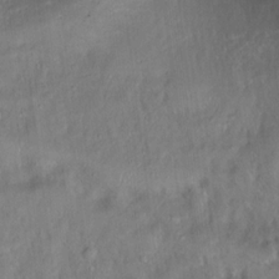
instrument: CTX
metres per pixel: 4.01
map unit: Ht
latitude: 15.4616
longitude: -37.3671
